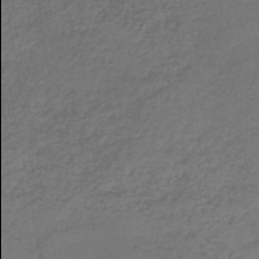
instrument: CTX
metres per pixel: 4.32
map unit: HNb
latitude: -45.1242
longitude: -45.9906
